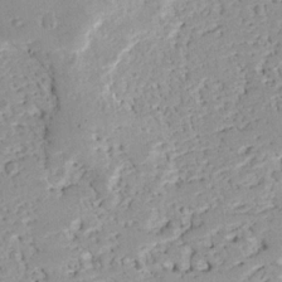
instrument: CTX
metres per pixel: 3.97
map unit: Ave
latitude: 13.2726
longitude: -138.5546
